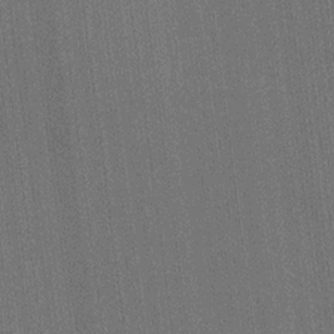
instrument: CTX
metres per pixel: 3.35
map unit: HNhu
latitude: 8.4034
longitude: 15.9745
